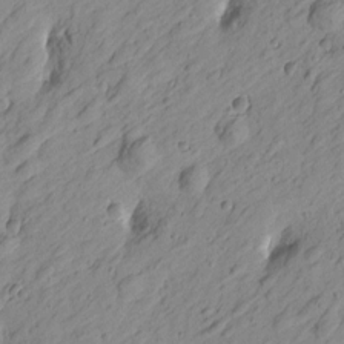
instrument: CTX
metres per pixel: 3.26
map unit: Htu
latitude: -0.9731
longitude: -175.1592
